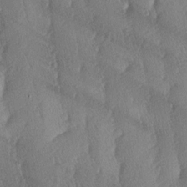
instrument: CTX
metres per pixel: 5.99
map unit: lAa
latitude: -6.0850
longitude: -130.3279
